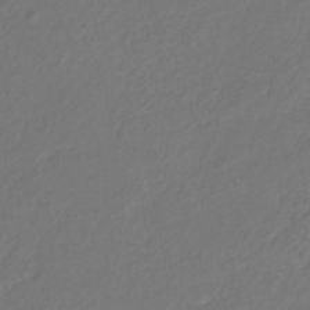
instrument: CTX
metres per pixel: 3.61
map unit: eHb
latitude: -30.0850
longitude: 64.8975
